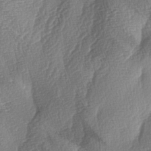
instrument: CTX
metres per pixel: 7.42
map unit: lAa
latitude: -4.4062
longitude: -129.3104
